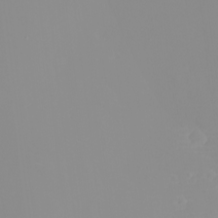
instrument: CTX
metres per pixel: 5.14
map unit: eHh
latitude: -2.5573
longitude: -75.9339
